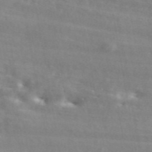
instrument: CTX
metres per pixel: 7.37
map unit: ANa
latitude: 44.2333
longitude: 47.5966
